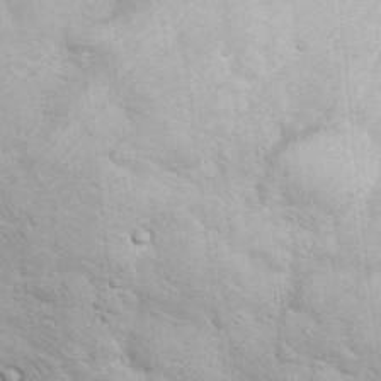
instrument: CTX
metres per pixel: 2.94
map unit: eHh
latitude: 32.0255
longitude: -66.3845
